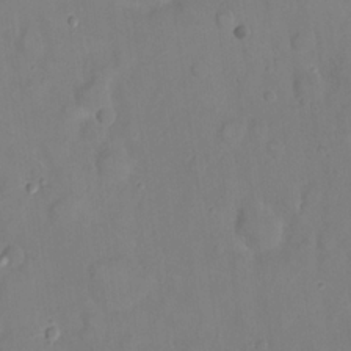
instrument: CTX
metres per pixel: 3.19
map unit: eHh
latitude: 22.2333
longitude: -62.4601
